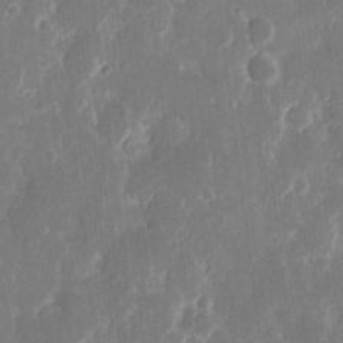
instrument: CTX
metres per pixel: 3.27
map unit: eHh
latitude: 12.4412
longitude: -71.8961
